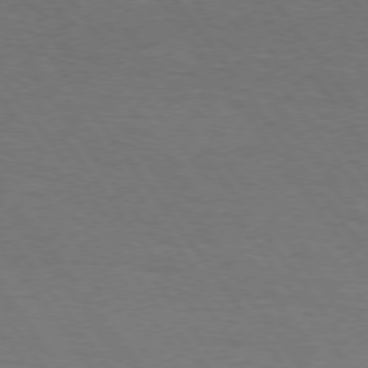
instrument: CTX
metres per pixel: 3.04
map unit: Hpe
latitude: 74.6679
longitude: -141.0836
